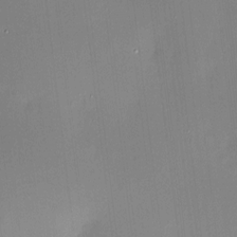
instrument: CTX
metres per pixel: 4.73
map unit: HNhu
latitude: 6.2711
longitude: 8.4440
